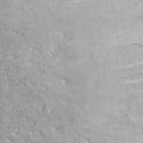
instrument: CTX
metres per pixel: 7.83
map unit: ANa
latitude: 44.8191
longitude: 45.2754
